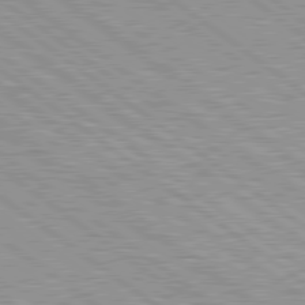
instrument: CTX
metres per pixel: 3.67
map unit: lApd
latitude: 79.6127
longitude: -140.2900
